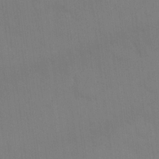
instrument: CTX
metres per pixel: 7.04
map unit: Nhu
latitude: 22.9703
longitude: -62.9514
